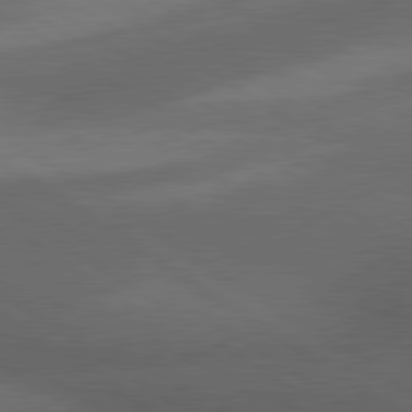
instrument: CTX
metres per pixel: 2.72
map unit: lApd
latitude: 79.9717
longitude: -177.9528
